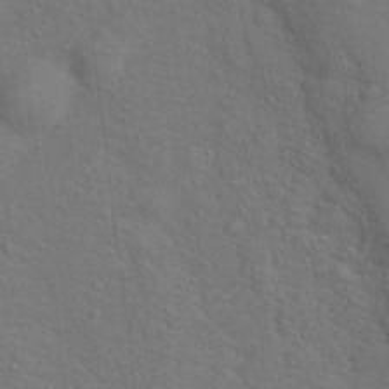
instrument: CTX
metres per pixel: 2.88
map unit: Hto
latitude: 15.5938
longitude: -42.3278
